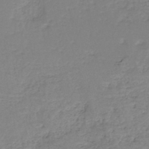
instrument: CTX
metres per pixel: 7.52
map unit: eHh
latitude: -45.4077
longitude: -29.5182
